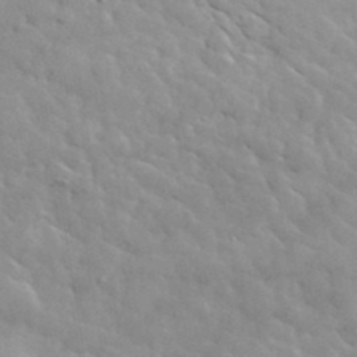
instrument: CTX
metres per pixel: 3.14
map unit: lHvf
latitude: 37.4049
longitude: -90.4790
